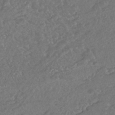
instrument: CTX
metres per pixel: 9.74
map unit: HNhu
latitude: -44.8597
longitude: 95.0675
